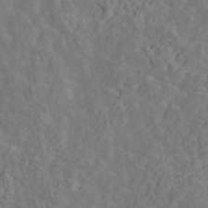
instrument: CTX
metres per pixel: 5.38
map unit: ANa
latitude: 47.0081
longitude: -84.1011
